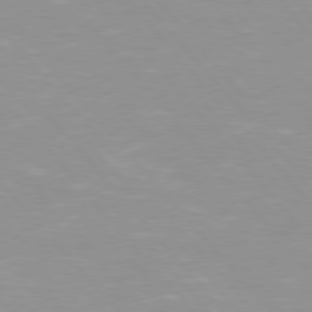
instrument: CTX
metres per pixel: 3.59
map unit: Hpe
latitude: 76.2522
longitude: -155.0080
